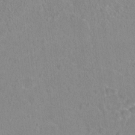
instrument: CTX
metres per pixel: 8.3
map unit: Hto
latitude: 16.7246
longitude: -39.7450
